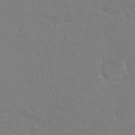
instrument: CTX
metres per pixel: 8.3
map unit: Nhu
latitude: 27.6505
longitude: -52.1389
